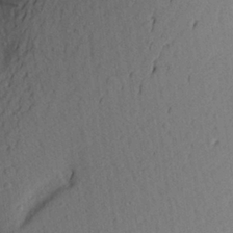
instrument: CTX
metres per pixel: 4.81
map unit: Aa
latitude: 27.0648
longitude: -146.6113
